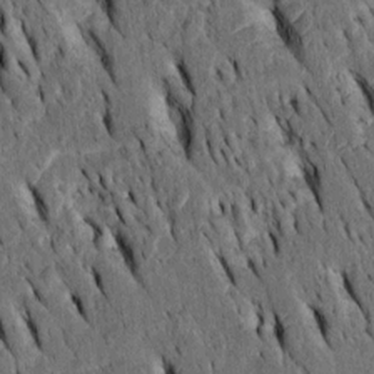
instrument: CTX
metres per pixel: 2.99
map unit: Htu
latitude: -3.1242
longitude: 150.5951
